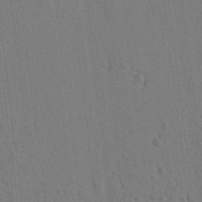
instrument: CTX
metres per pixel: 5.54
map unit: lAvf
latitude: 8.2523
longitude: 165.5210
